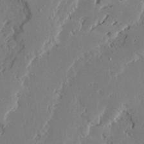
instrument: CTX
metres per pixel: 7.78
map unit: Ave
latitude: 23.4804
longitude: -131.1593
